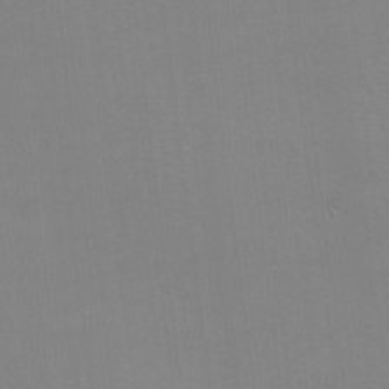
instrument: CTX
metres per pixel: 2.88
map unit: eHh
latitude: -3.2564
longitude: -80.3467
